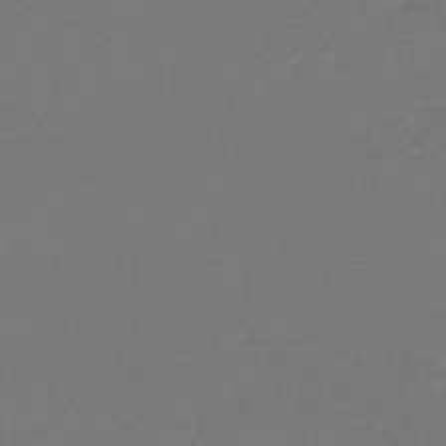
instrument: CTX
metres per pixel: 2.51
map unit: lHb
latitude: -47.0108
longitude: 72.8030
